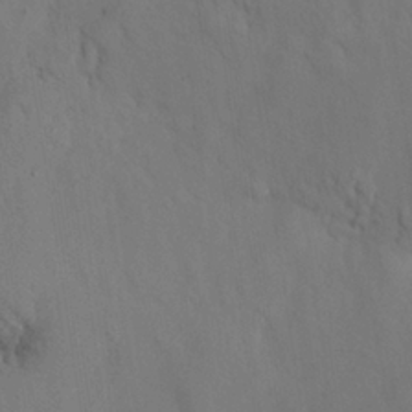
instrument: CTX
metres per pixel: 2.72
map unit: Nhu
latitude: 27.2537
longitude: -72.2712
